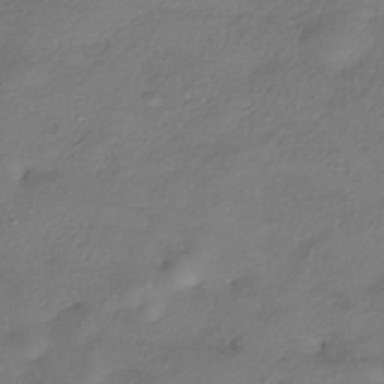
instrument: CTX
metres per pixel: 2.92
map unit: eHh
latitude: -41.8233
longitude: 122.5574
